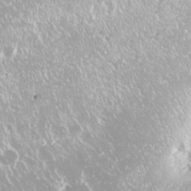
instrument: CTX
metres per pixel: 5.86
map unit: Nhu
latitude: -9.2187
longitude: -70.2522
